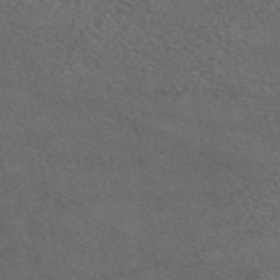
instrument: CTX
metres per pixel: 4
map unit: eAb
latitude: 45.4615
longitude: 114.8975
